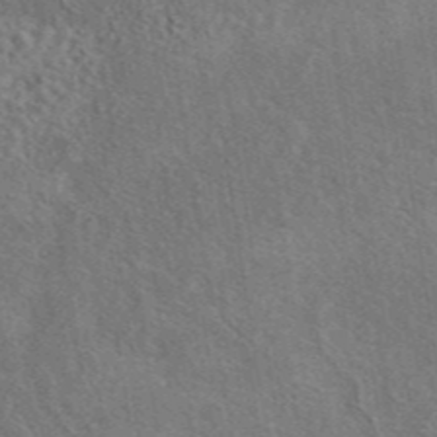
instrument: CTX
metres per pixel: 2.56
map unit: eAb
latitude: 43.1592
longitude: 110.5195
